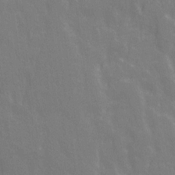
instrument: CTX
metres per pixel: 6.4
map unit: Ave
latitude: 20.8380
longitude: -134.0444
